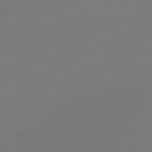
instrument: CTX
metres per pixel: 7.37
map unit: Hpe
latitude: 78.4412
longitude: 178.4251
